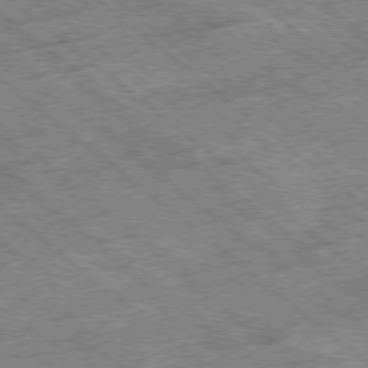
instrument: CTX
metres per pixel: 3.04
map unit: Ap
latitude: -78.8408
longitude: -51.7449
